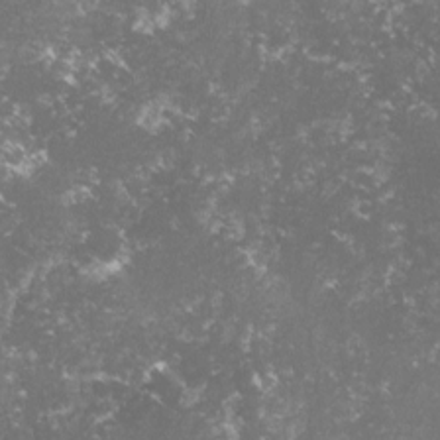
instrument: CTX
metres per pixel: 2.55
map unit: lHvf
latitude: -15.6722
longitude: -99.9528
